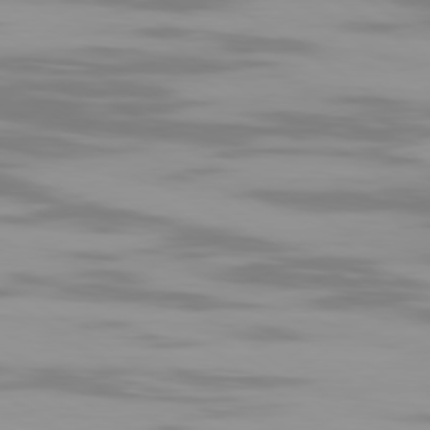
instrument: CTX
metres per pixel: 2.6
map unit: Ap
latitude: -79.8989
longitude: -103.4237
